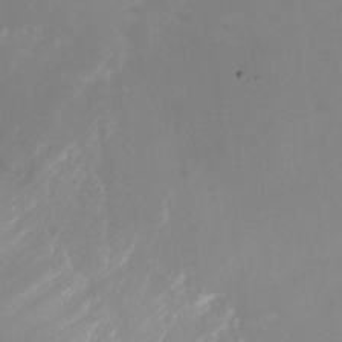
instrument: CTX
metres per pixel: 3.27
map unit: Nhu
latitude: -24.0661
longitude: -71.1781
